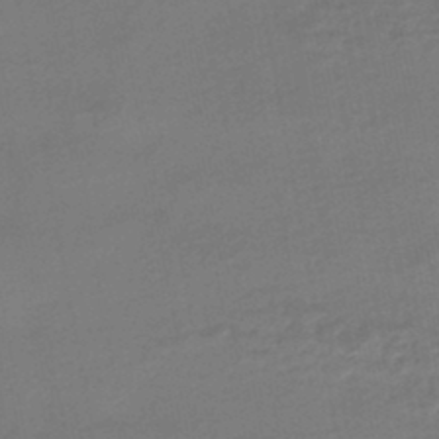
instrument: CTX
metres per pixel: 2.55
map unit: HNhu
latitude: -45.1053
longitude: 94.0661
